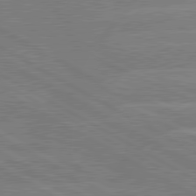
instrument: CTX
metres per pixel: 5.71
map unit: lApd
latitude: 80.7624
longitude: -126.3278
